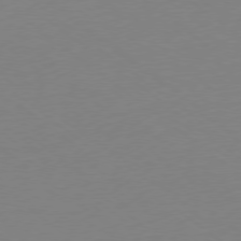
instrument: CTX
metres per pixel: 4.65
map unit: Ap
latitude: -78.6140
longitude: -66.1011
